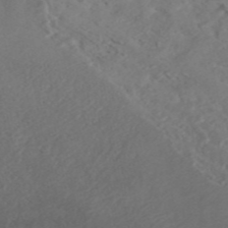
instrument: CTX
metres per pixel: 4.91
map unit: ANa
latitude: 44.7624
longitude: 37.6344
